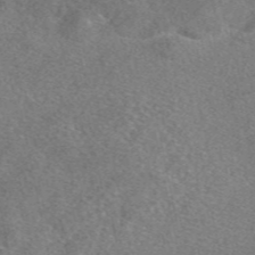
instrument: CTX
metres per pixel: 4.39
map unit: eAb
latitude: 47.9150
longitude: 107.9367
